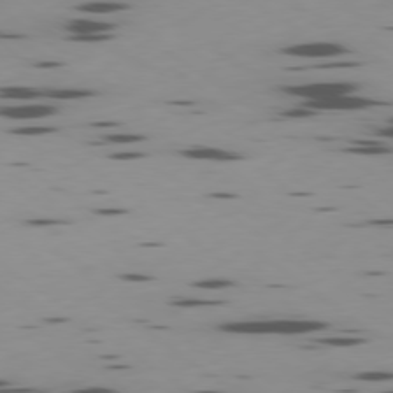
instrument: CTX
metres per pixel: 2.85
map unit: Ap
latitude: -79.2376
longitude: -62.9136
